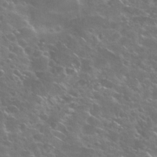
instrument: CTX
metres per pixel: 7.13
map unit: Nhu
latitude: 28.6679
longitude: -60.6490
